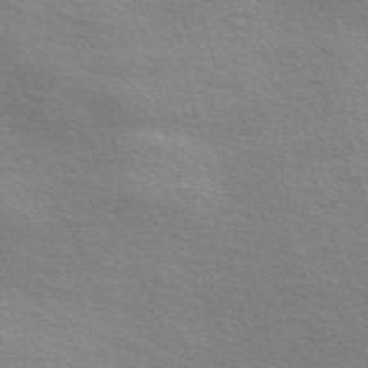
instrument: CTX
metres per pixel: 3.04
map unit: Nve
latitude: -56.6707
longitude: 59.9367
